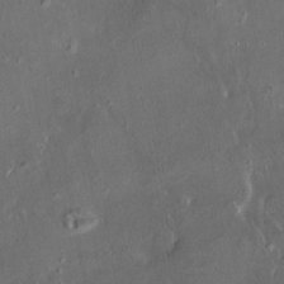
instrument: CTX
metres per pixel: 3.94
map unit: HNhu
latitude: 5.2537
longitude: 14.3307
